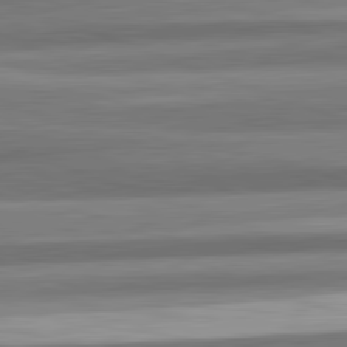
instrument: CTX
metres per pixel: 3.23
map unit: lApd
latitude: 82.4223
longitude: 179.9556
